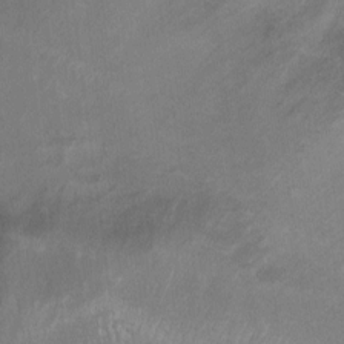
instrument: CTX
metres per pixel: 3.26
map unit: Ht
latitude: 0.8191
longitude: -36.7813
